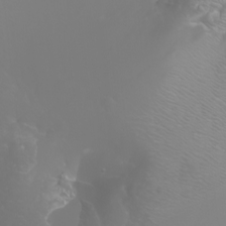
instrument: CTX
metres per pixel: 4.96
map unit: Aa
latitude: -6.7463
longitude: -71.8961
